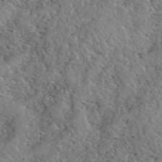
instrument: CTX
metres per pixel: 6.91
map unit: eHh
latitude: 40.8946
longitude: -57.0647
